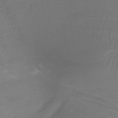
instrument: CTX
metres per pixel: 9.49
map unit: lHb
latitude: -38.1795
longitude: 58.3873
